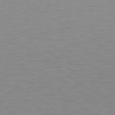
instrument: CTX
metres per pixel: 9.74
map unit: lApd
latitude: 79.2159
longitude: -95.3293
